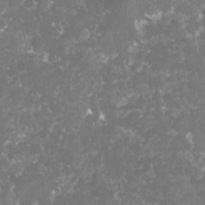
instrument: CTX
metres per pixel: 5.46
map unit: lHvf
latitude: -16.1606
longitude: -98.7813
